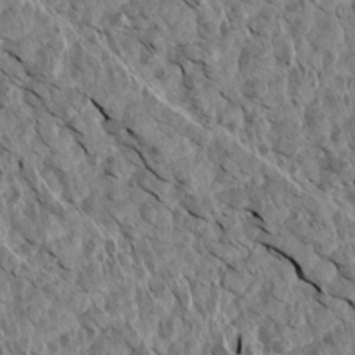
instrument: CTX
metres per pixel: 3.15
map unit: Aa
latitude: 14.7247
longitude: -142.2145
